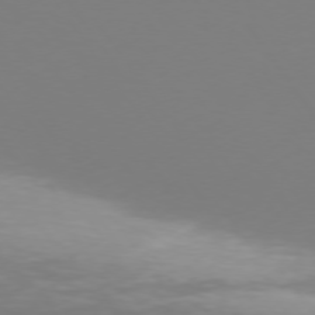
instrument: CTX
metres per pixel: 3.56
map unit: Hpe
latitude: 73.9339
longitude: -123.6316
